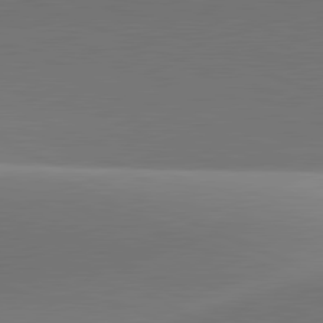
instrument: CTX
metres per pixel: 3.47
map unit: lApd
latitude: 81.6127
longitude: 143.2564
